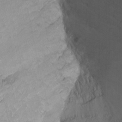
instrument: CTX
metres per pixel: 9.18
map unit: Nhu
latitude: -13.3888
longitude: -65.2159
